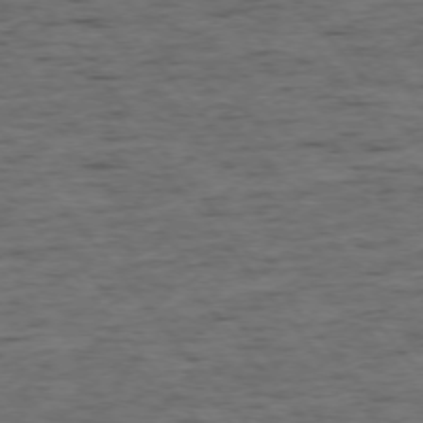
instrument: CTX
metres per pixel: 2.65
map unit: Ap
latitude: -75.7478
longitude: -90.8569
